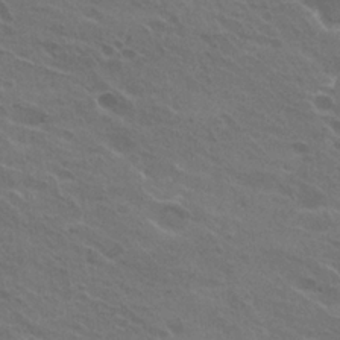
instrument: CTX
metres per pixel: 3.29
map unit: Hto
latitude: 24.7813
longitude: -38.2711
